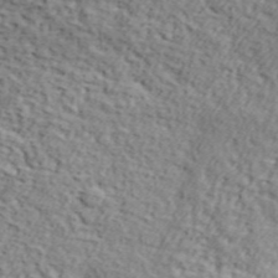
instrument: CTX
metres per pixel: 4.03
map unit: lHvf
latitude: 37.2537
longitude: -87.0269
